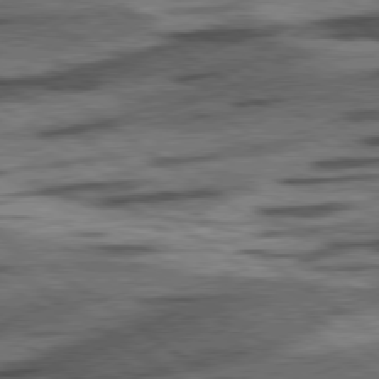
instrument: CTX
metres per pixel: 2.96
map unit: lApd
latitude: 78.4412
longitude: -53.6316
